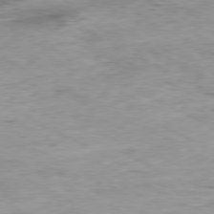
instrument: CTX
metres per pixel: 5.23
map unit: Ap
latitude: -80.1228
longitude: -75.8205
